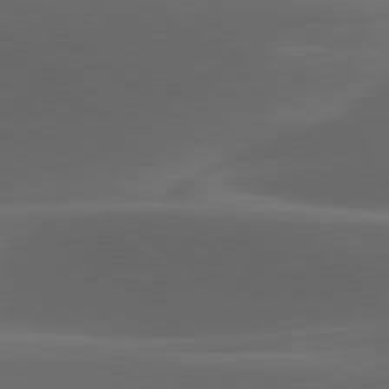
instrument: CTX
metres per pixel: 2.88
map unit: lApd
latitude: 79.3293
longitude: -49.4426
